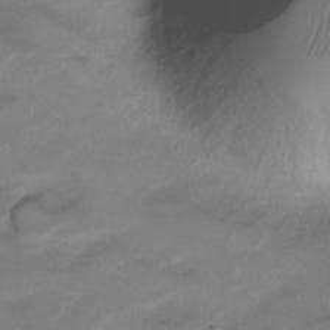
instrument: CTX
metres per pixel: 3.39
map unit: Nve
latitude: -20.6329
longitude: 104.1417
